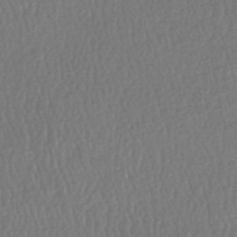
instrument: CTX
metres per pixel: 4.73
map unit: HNhu
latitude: -48.6897
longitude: 102.2173
